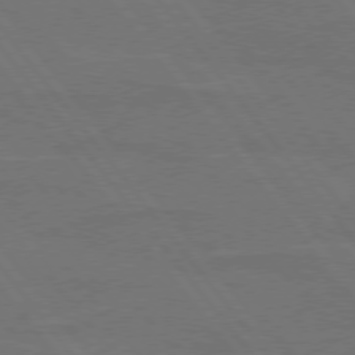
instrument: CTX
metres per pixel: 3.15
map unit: lApd
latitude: 75.3293
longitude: -67.8394
